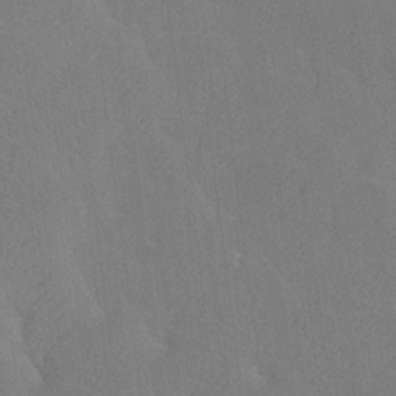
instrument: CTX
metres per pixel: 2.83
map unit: Htu
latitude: -7.4454
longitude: -34.1766
